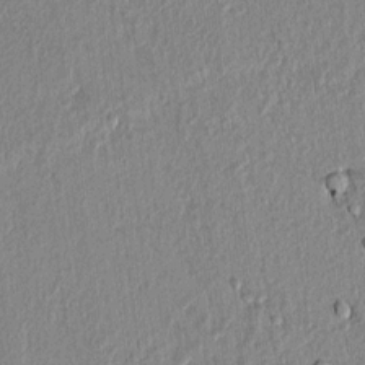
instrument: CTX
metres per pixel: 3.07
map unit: lAvf
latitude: 7.2348
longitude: 166.6707
